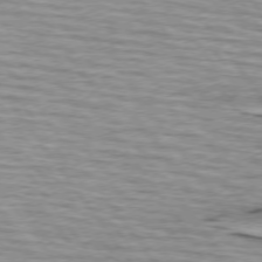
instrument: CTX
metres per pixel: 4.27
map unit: lApd
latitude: 74.7246
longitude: -75.5371
